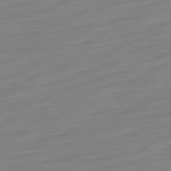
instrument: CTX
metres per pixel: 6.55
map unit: Ap
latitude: -78.7841
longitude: -66.6868
